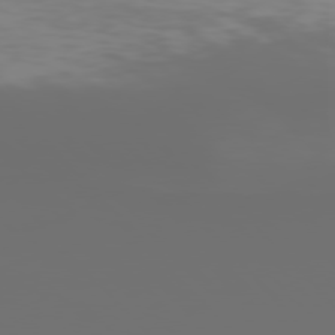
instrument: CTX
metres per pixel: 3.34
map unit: Hpe
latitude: 76.9324
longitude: -140.1011
